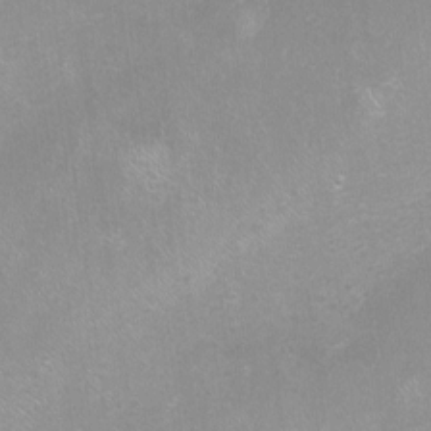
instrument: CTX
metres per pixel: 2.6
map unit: Nhu
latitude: -10.9920
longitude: -36.4790
